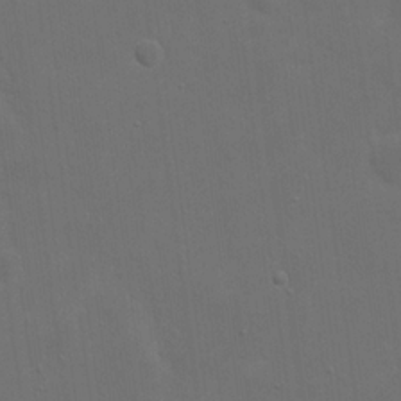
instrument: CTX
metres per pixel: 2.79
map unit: eHh
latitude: 19.6694
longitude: -66.2144
